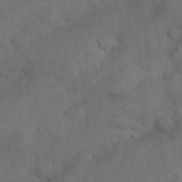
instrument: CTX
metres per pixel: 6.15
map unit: Nhu
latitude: 27.4238
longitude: -70.5923
